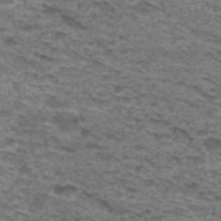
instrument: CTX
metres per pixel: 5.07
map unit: Hto
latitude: 30.6869
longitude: -48.0822
